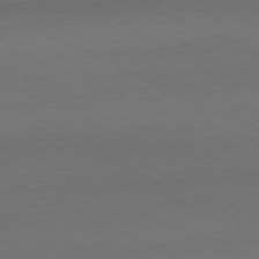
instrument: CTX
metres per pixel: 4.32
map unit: Ap
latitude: -81.3321
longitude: -69.5560
